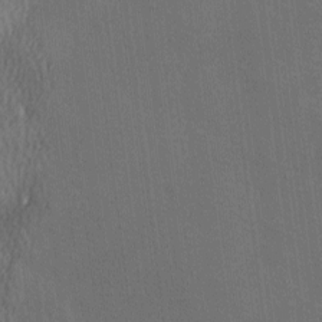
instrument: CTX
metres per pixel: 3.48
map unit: Ave
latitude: -6.8786
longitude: -122.5168
